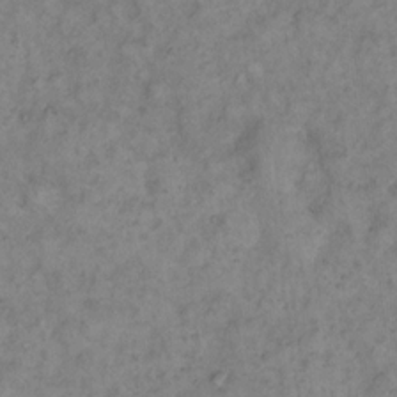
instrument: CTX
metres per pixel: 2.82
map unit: eHh
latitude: 16.6868
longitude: -63.8206
